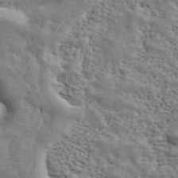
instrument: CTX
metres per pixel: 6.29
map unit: ANa
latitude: 42.5924
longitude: 47.2565
